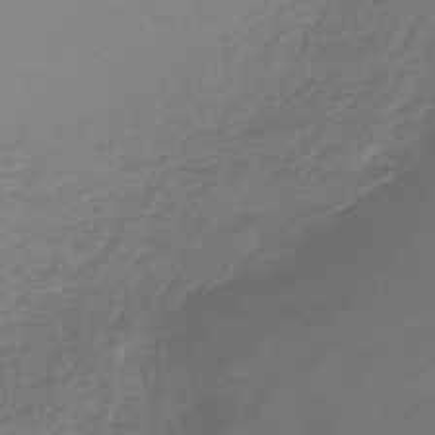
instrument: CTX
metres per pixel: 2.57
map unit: lHb
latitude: -42.2361
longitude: 59.9367
